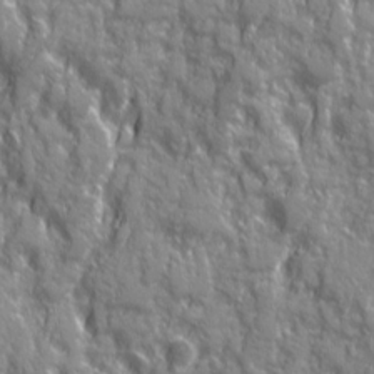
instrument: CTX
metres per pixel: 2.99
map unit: Ave
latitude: 20.4979
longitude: -133.1592
